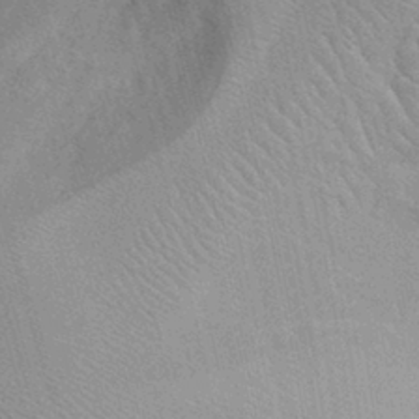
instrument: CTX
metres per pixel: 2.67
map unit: Ht
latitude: -2.8408
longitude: -15.4427
